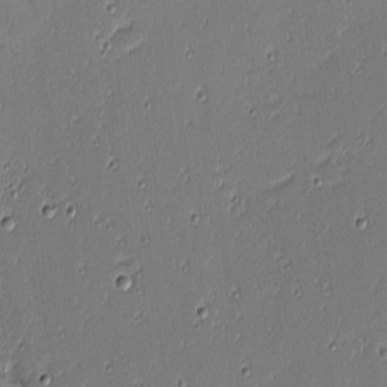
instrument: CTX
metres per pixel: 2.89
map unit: eHh
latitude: -3.6154
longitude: -82.7057
